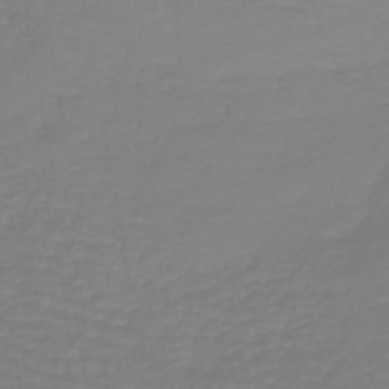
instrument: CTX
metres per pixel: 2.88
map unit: lHb
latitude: -41.6911
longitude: 60.4818
